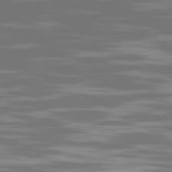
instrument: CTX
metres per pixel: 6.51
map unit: Ap
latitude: -80.6519
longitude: -59.1214
